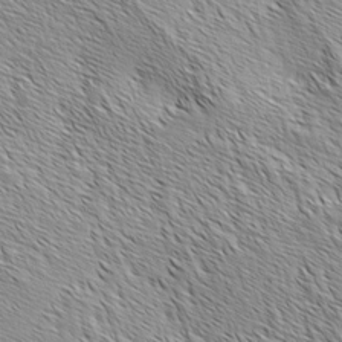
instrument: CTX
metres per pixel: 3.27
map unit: lAa
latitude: -4.4251
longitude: -122.0633
